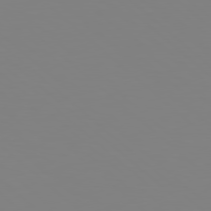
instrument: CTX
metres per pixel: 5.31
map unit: Hpe
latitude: 77.8961
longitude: -174.2901
